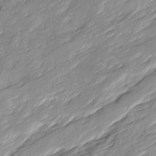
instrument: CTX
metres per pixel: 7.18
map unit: Ave
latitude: 15.8773
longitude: -137.0459
